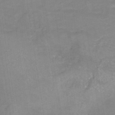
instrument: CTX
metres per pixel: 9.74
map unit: HNb
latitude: -45.5021
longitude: -45.4615
